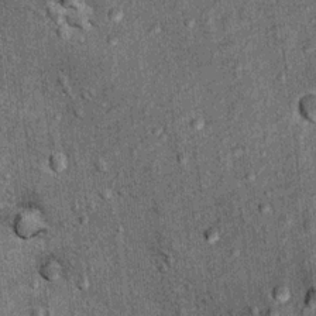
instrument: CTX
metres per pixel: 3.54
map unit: Hto
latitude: 11.9906
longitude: -38.4601
